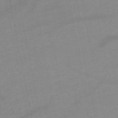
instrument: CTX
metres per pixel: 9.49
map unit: HNb
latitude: -49.2943
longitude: -40.3656
